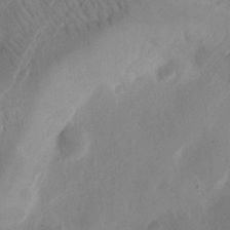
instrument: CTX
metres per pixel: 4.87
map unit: Ht
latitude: 14.0822
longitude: -74.8380
